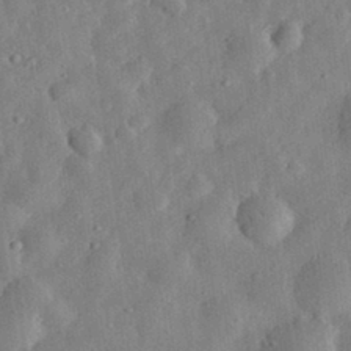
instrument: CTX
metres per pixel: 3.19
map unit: eHh
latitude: 32.7246
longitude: -75.4804
